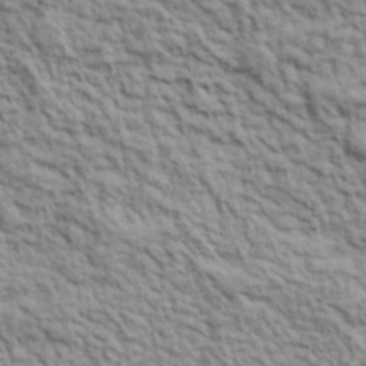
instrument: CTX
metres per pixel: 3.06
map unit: lHvf
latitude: 39.1403
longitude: -89.6127
